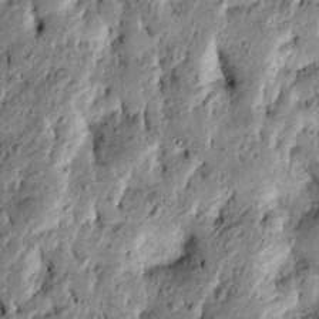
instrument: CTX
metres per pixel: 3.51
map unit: Htu
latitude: -3.9745
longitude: 156.6329
